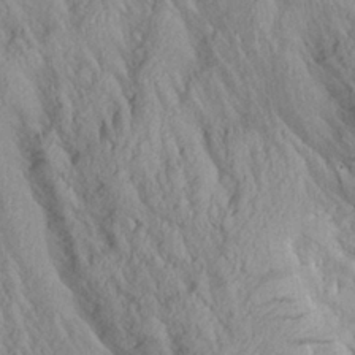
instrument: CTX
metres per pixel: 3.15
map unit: Aa
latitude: 26.8758
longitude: -133.4426
